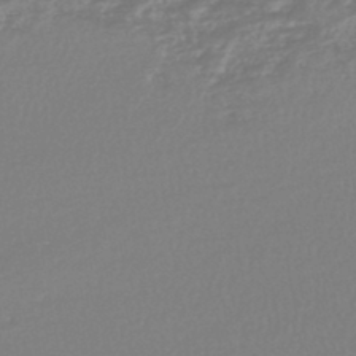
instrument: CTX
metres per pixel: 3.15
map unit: lHb
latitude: -45.0486
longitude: 78.1794
